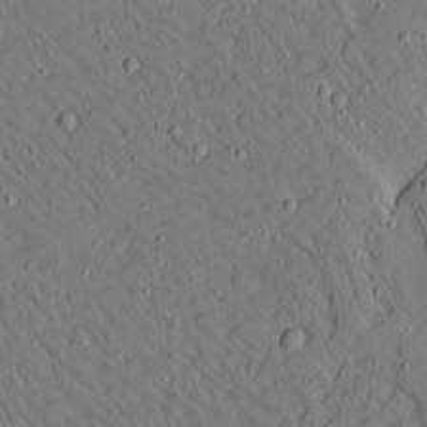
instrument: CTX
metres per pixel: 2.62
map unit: Aa
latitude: 14.5357
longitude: -140.5356
